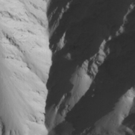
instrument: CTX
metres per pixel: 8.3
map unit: Ave
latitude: 22.8758
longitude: -135.2348
